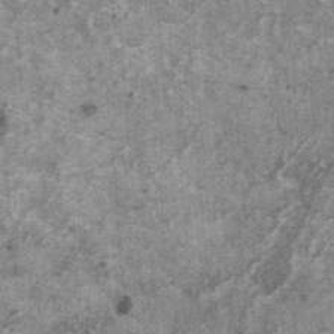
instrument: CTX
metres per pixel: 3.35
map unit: HNhu
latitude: 1.8394
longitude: 4.8408
